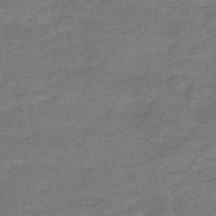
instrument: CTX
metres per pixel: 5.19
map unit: HNb
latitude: -47.7288
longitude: -38.6112
